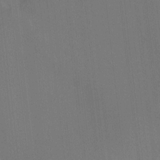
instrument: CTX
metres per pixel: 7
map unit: Ht
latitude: -9.1998
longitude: -38.8758
